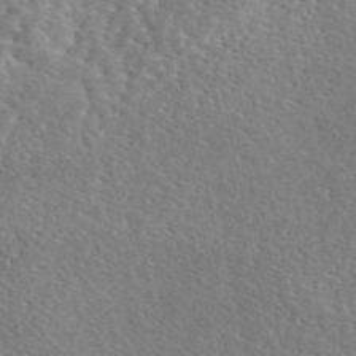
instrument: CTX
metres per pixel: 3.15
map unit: eAb
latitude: 45.6505
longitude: 111.5777
